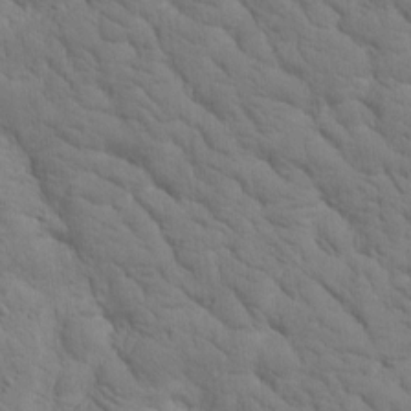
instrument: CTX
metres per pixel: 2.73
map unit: Htu
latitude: -1.1809
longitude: 174.1794
